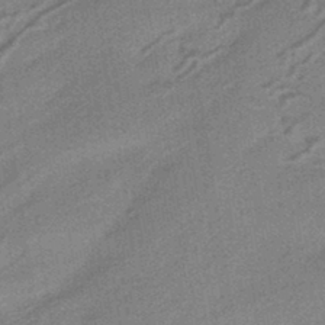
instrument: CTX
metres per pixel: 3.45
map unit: HNhu
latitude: -43.0675
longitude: 90.7841
